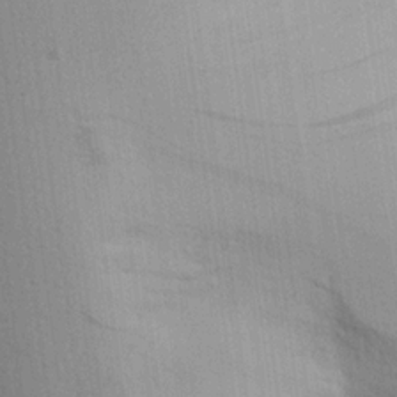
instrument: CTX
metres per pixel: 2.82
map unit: Aa
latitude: 20.0255
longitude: -144.3278
